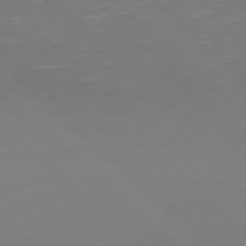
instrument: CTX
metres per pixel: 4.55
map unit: Hpe
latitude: 78.0255
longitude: -125.2348
